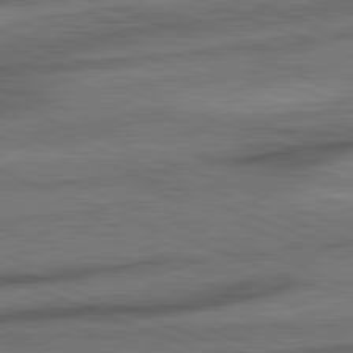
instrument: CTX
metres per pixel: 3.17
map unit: lApd
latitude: 82.3089
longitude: -161.5560
